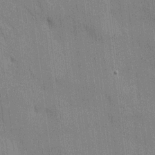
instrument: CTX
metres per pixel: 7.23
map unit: HNhu
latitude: 14.5357
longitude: 13.0298
